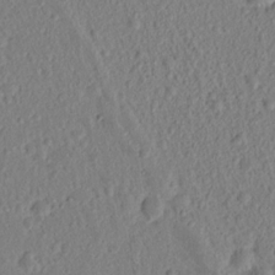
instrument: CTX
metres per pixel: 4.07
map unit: eHh
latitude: 16.5735
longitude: -73.4994
